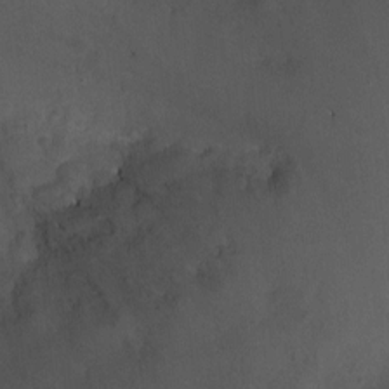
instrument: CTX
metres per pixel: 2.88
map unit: Ht
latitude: -3.2375
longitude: -26.5357
